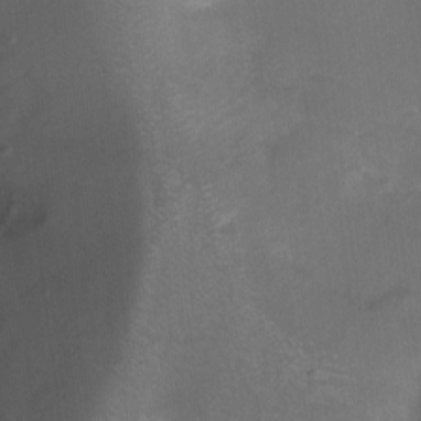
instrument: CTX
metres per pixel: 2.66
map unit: Nhu
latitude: -13.6911
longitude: -40.4789
